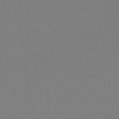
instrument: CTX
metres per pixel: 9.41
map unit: Ht
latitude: -12.5385
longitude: -49.1592
